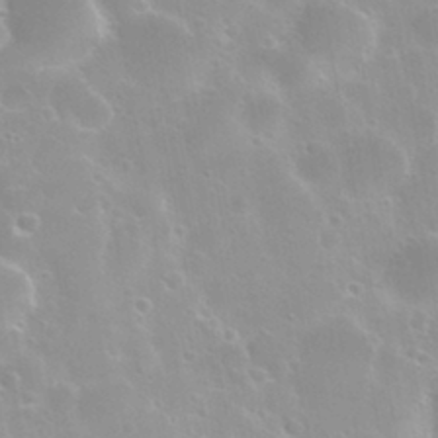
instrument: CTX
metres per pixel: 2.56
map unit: Nhu
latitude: 29.2726
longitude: -54.7813
